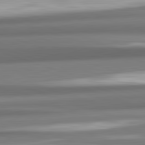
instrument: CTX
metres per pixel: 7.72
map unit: lApd
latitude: 82.5734
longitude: 175.8422
